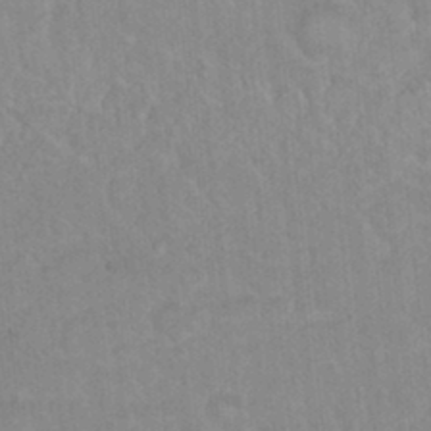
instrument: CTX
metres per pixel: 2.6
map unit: Hto
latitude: 16.4412
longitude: -34.9135
